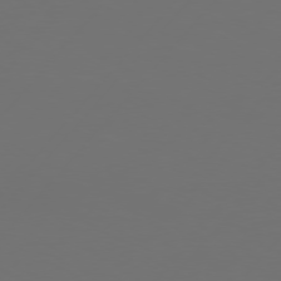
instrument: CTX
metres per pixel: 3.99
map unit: Hpe
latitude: 75.4804
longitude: -128.4601
